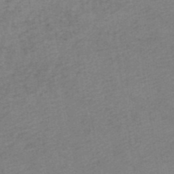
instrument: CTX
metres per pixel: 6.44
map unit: HNb
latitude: -48.9920
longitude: 60.2173
